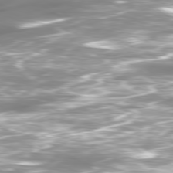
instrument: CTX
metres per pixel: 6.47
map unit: Ap
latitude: -79.9556
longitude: -60.5734
